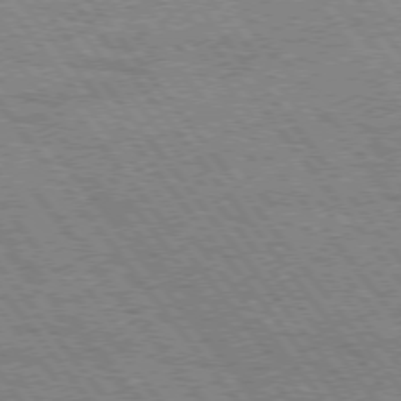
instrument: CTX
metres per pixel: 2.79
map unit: Hpe
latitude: 74.6302
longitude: -140.0444
